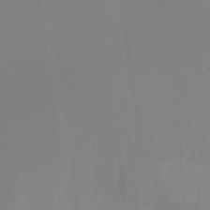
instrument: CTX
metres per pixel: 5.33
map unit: Ht
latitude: -11.9745
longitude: -48.6679
